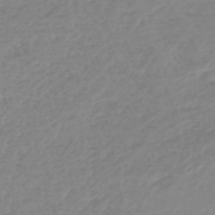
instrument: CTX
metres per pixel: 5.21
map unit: lHb
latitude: -45.2565
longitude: 65.6911
